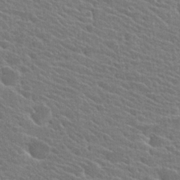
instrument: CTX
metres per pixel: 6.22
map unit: Hto
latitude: 25.1025
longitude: -40.6301
